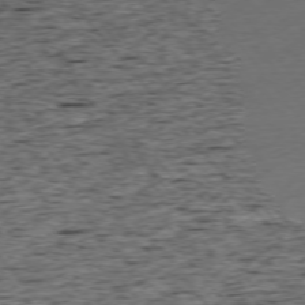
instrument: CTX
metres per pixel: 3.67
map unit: Ap
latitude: -75.2565
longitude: -92.0255
